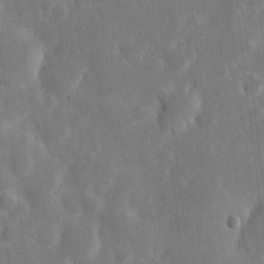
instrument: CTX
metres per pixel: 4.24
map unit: eHh
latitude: 7.1592
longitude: -70.5168
